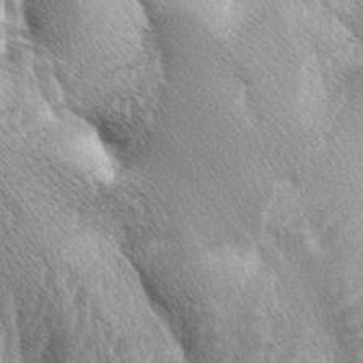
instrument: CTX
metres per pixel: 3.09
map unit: lAa
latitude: -4.3495
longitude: -125.7828
